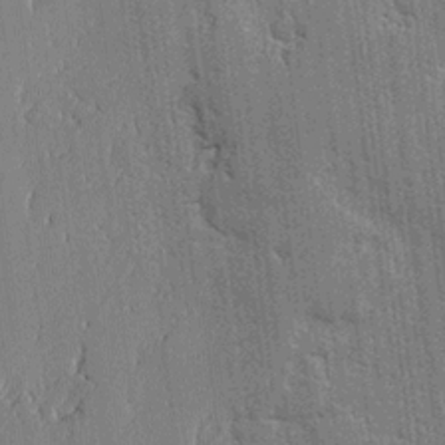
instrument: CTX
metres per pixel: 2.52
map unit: lAvf
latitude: -1.1054
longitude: -107.8772
